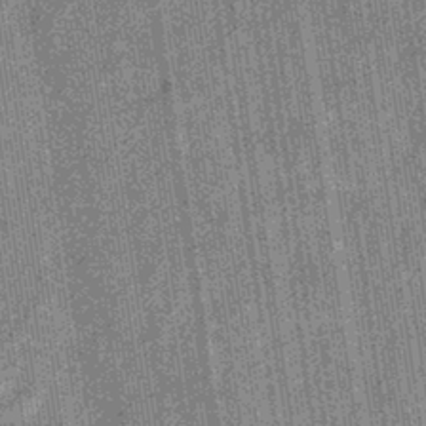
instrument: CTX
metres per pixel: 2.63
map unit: eHb
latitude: -40.4440
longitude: 82.3495
